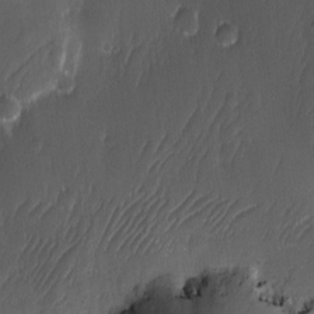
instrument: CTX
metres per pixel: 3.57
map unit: Ave
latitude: -11.1242
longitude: -121.4427
